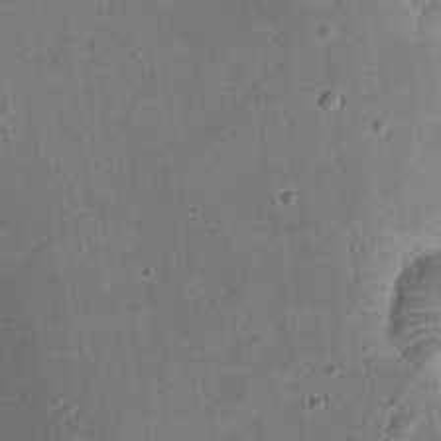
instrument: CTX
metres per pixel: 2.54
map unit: eHh
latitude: 24.1577
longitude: -67.8583
